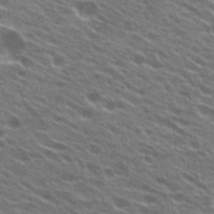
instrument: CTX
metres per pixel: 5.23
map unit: Hto
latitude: 24.2522
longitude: -37.5938
